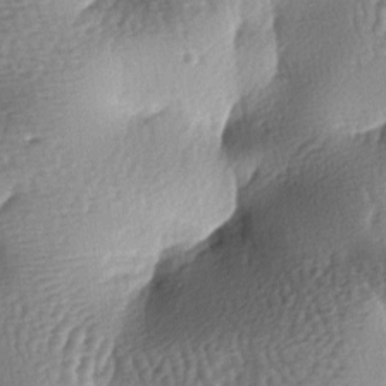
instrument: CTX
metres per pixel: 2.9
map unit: lAa
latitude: -7.1242
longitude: -127.4049
